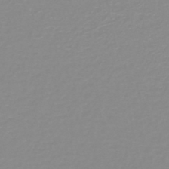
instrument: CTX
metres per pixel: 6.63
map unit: lHb
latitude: -44.3306
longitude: 56.1606
